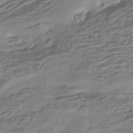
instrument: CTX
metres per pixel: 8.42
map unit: HNhu
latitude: -42.5006
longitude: 100.8408
